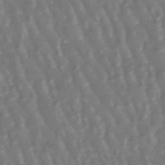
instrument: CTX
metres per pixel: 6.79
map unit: lHb
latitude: -47.8044
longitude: 78.9730
